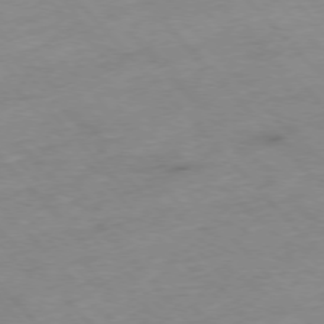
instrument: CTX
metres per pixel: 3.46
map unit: Hpe
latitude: -77.1431
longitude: -17.7828
